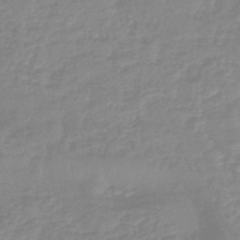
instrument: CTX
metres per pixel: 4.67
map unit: eHb
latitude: -44.9353
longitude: 81.2565
